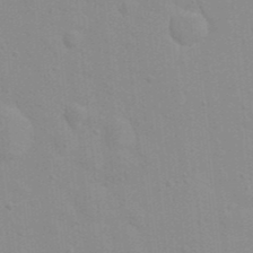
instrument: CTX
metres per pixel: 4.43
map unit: eHh
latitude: 21.2348
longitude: -64.0444
